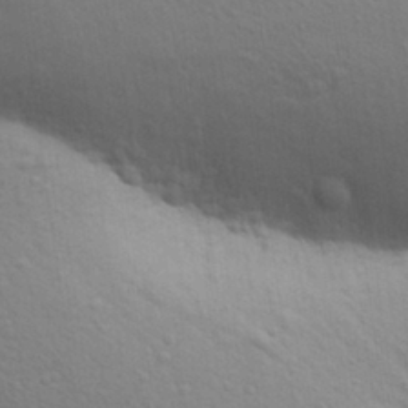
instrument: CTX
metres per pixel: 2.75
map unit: Aa
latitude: 30.7436
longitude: -147.1592
